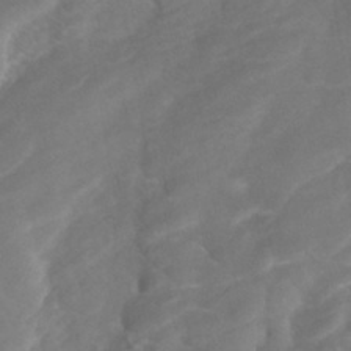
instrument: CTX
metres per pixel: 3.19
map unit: ANa
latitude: -41.9745
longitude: 104.5573
